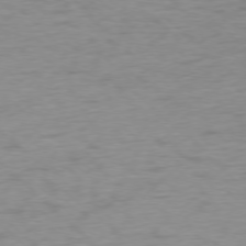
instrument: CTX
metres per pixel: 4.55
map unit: Ap
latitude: -77.3888
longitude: -79.1403
